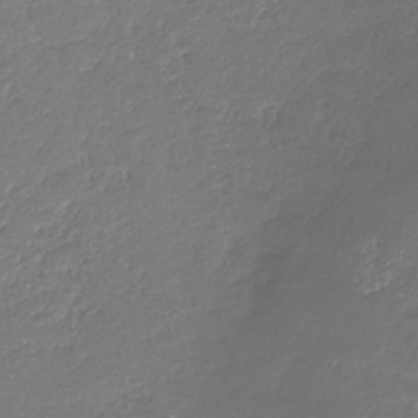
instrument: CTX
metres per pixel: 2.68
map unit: eHb
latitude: -31.9367
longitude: 67.4643
